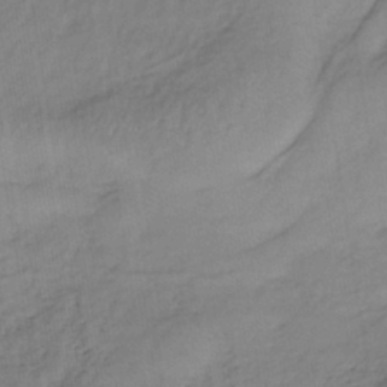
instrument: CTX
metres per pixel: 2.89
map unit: lHb
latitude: -35.8233
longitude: 70.1228
